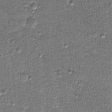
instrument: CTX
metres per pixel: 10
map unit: Hto
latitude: 15.5749
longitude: -35.0836
